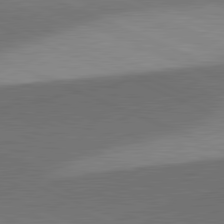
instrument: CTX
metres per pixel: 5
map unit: lApd
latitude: 81.4426
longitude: 137.5588
